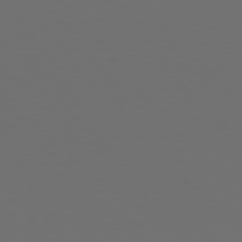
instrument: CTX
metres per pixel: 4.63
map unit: Hpe
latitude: 76.3656
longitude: -139.4804
